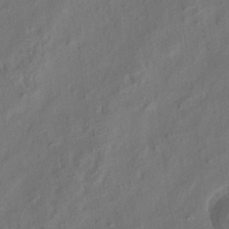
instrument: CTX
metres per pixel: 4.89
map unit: eHh
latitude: 6.4223
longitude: -77.0458
